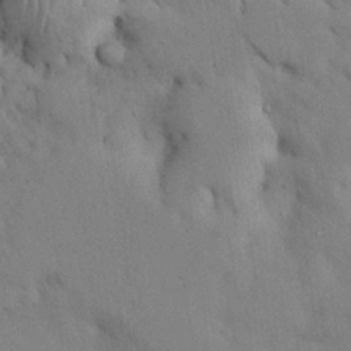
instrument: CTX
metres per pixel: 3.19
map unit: Nhu
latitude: 26.6491
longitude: -71.0647
